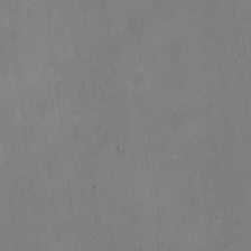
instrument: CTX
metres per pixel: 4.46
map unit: eHh
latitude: 4.8380
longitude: -66.1766
